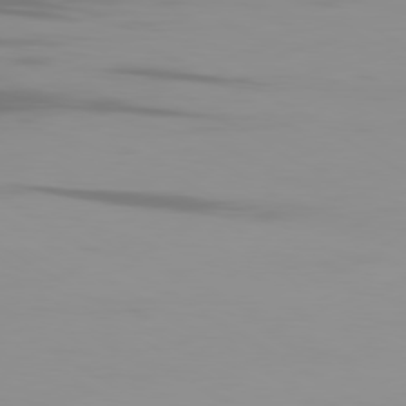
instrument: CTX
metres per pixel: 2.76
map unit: Ap
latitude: -80.4251
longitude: -94.1011
